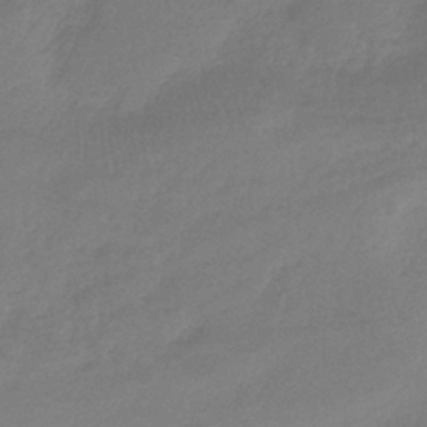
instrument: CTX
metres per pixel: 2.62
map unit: HNb
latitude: -37.7477
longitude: 55.3510
